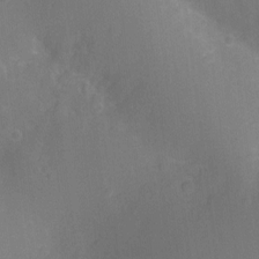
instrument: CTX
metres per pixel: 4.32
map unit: Ht
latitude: -10.2173
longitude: -23.9150
